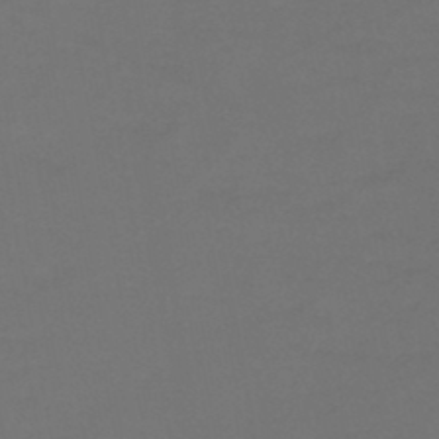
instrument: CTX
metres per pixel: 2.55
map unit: HNb
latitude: -46.7652
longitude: -35.5182
